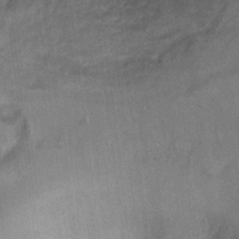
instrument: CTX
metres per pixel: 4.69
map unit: Ht
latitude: 8.6491
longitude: -38.3278
